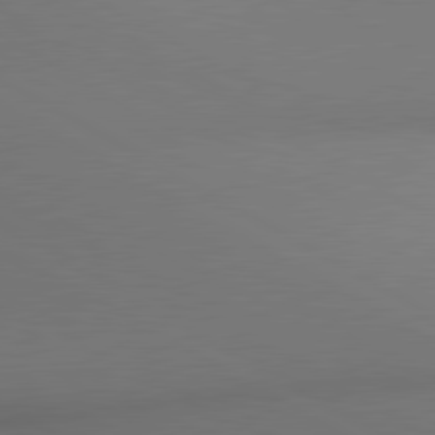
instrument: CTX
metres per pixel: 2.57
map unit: lApd
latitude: 80.5924
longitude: 133.8423
